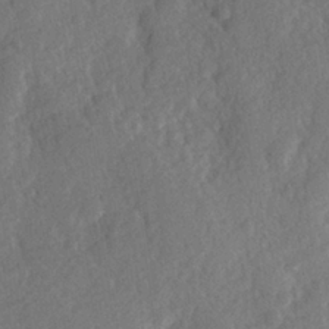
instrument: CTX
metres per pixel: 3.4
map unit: Hve
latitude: 24.3278
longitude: 144.0094
